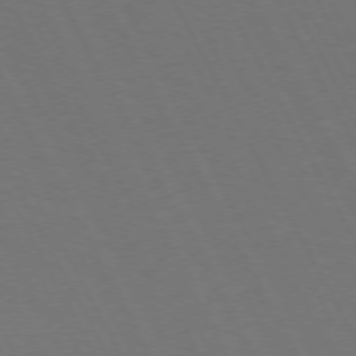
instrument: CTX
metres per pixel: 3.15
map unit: Hpe
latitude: 72.0633
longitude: -126.9325
